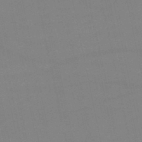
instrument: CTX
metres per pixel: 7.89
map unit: lHb
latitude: -46.1605
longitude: 58.7085
